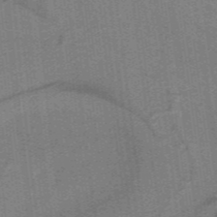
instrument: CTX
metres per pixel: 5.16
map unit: lHb
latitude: -39.4077
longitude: 53.9178
